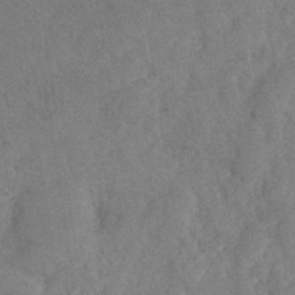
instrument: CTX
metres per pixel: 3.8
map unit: eHh
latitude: -39.4644
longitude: -27.0270
